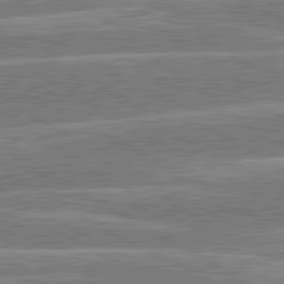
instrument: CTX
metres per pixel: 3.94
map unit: lApd
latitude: 80.7057
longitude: -131.1970
